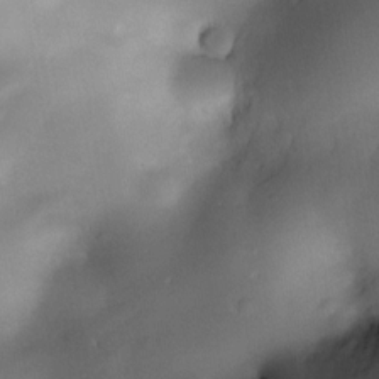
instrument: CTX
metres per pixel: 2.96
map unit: Nve
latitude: -23.2376
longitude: -138.3278
